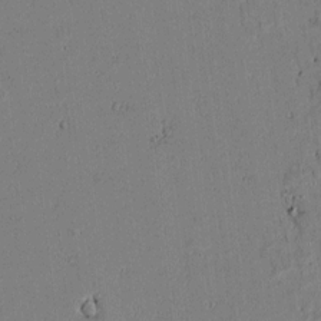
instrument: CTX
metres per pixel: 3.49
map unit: lAvf
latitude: 5.8394
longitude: 169.0675
